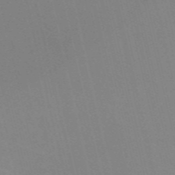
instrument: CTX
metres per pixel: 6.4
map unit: Nve
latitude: -57.4076
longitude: 63.1620
